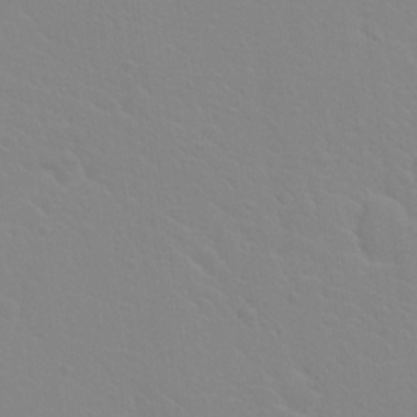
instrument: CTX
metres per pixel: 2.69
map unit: Hto
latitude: 20.4790
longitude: -33.1781
